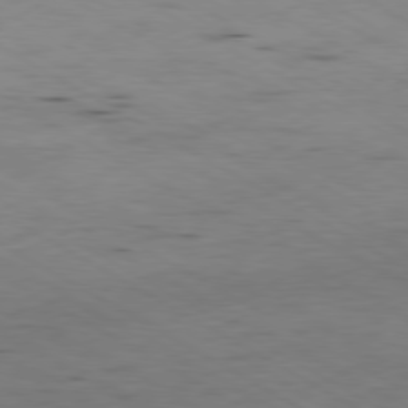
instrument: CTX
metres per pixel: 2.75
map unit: Ap
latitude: -80.3873
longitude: -93.4426
